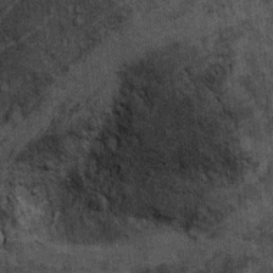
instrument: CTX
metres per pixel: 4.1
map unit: Ht
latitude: 8.4790
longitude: -36.8569
